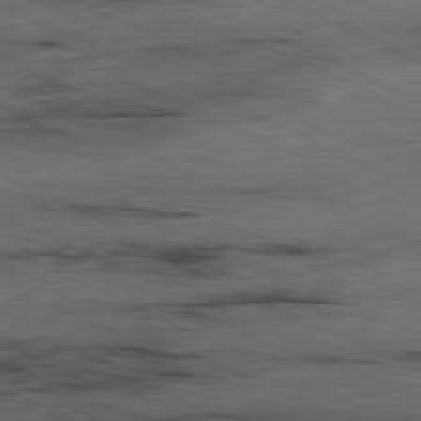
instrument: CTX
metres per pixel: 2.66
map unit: Ap
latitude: -81.1998
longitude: -91.0081
